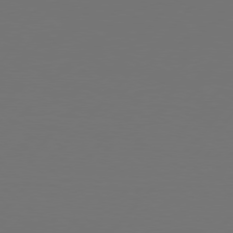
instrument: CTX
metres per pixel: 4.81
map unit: Hpe
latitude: 76.7246
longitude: -138.3278
